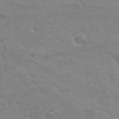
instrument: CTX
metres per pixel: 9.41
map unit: Hto
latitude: 31.2348
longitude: -40.9891
